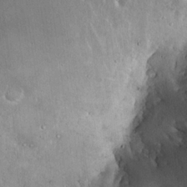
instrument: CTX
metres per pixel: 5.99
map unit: Hto
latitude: 16.2523
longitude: -59.8017
